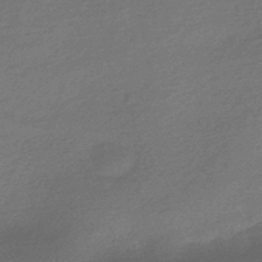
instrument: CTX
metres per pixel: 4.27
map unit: HNhu
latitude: -43.4454
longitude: 93.4265
